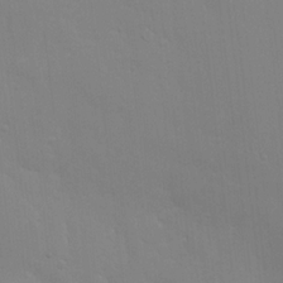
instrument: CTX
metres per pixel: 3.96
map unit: HNhu
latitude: 6.4034
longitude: -4.2900
